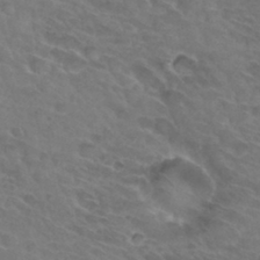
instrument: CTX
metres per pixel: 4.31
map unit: Hto
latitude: 32.3089
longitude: -45.8961
